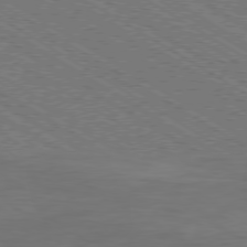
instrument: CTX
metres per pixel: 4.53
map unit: Ap
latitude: -79.3131
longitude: -78.7058
